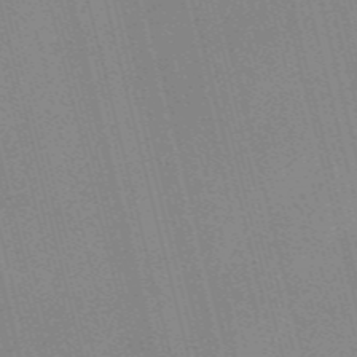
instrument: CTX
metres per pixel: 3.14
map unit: Nve
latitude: -57.5777
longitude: 62.1794
